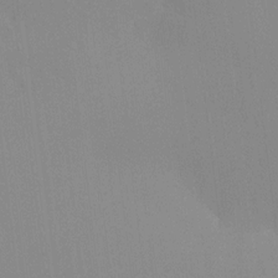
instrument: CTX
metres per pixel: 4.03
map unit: HNhu
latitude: 7.3293
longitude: -1.6505
